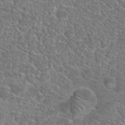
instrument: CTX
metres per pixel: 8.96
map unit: Hto
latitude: 19.5560
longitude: -36.9136
